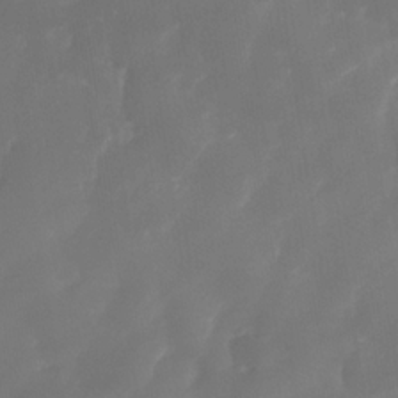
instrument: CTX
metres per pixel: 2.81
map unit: Nhe
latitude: -34.1984
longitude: -144.8947
